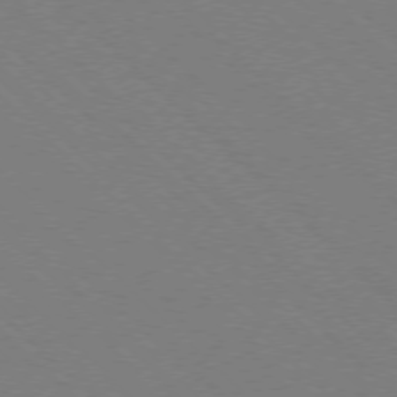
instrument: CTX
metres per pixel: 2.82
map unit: Ap
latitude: -77.3321
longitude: -66.1011
